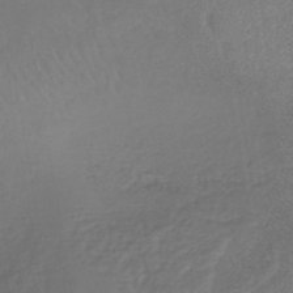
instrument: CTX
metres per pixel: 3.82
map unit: lHb
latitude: -42.5006
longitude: 66.2173
